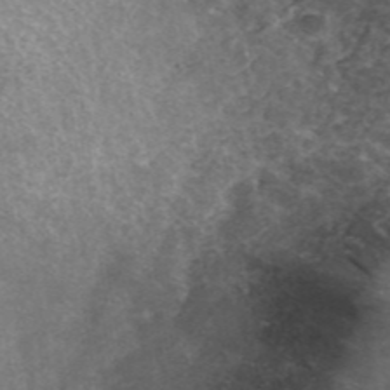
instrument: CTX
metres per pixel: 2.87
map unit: ANa
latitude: 43.3671
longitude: 25.0297
